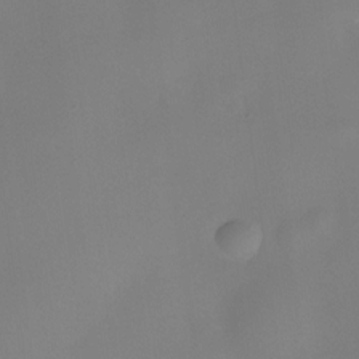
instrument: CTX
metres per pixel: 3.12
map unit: eHh
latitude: -23.4832
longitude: 14.9353
